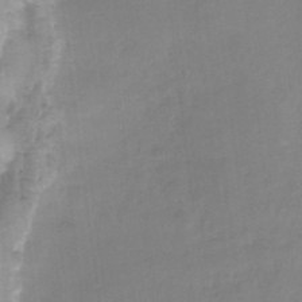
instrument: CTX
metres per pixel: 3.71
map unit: HNhu
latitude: -27.6910
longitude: 74.5574
